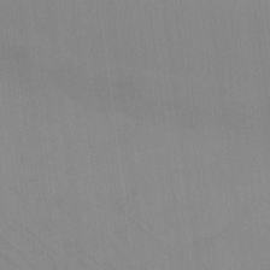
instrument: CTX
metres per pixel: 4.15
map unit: eHh
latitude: -8.7085
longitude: -68.4979
